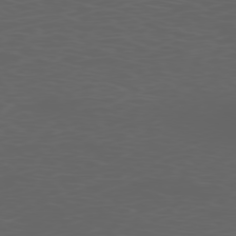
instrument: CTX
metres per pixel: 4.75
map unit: Ap
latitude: -77.3510
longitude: -75.8772
